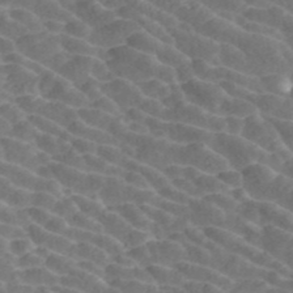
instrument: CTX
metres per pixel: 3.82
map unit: ANa
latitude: 42.8002
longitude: 34.1228
